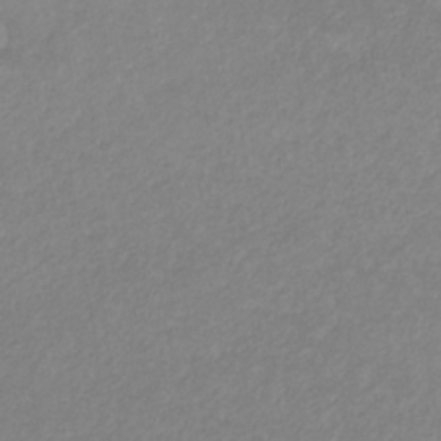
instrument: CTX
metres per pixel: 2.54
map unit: eHb
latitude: -31.6155
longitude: 68.1983
